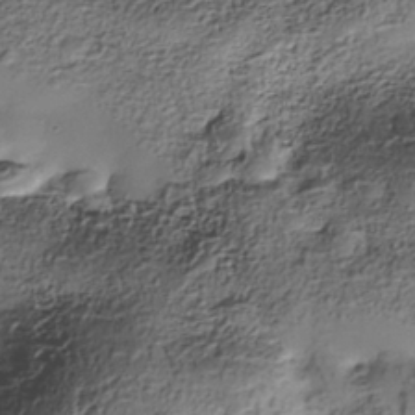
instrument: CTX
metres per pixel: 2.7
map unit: Nhe
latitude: -38.0850
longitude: -147.6316
